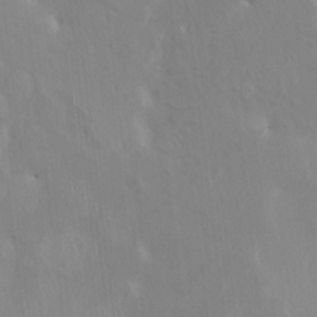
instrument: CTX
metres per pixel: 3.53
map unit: HNhu
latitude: 4.7246
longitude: 4.5762
